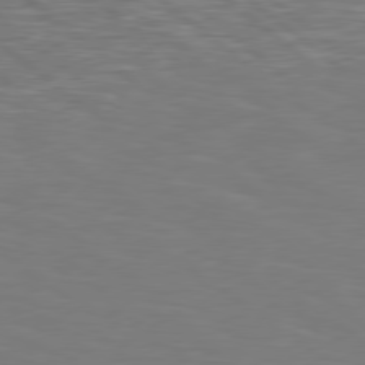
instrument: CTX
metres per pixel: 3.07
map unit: Hpe
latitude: 78.6680
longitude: 174.4251
